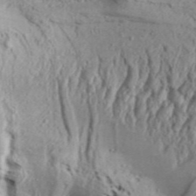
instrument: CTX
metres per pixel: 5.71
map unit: Aa
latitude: 33.0647
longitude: -136.3468
